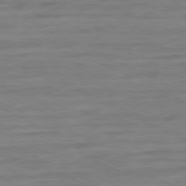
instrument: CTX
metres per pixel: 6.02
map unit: Ap
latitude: -80.0850
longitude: -104.5546
